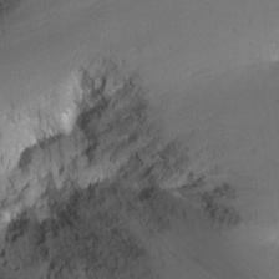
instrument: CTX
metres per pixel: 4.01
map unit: Ht
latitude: -9.6155
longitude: -28.5357
